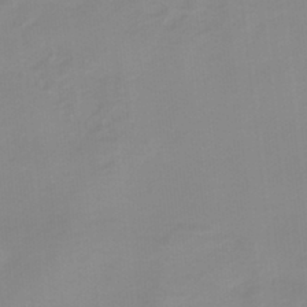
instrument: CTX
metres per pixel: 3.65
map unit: HNb
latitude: -34.2739
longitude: 57.8611
